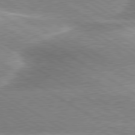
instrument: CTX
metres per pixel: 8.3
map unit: lApd
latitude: 80.0255
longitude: -135.5182
